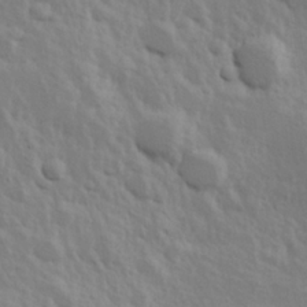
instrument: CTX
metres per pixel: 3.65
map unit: Hve
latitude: 25.0080
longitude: 145.3510
